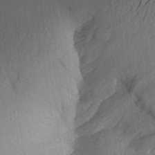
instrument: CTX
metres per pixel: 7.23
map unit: Aa
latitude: 26.5357
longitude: -145.3104
